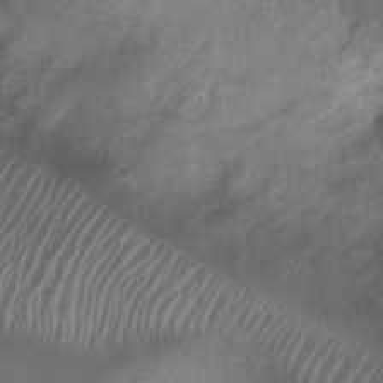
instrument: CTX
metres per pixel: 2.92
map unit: Nhu
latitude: 6.8380
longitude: -21.4804
